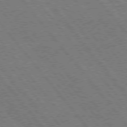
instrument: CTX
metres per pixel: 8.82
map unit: Hpe
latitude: 75.4804
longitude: -140.0255
